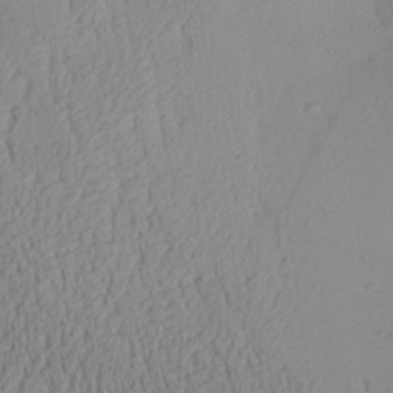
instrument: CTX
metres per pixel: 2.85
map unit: Aa
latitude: 28.5168
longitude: -133.7261
